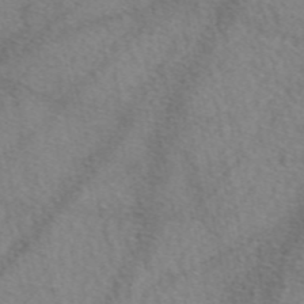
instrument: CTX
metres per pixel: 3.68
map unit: eAb
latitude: 48.8002
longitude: 111.2942
